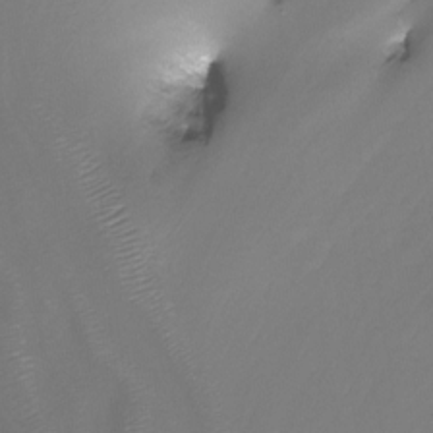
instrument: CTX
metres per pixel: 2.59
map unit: Nhu
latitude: -12.3306
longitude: -68.1389
